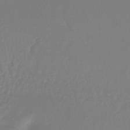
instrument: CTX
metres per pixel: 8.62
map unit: lHb
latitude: -40.6707
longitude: 64.6897
